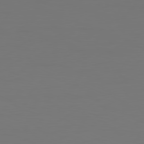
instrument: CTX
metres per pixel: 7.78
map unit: Ap
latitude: -81.6533
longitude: -62.0255
